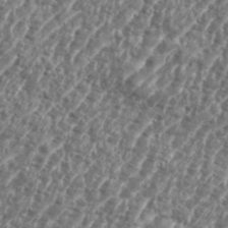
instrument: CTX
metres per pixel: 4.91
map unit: eHh
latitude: 35.6127
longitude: -135.1025
